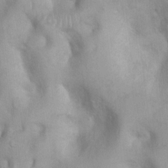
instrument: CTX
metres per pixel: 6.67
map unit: Ht
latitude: 3.3859
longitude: -26.4979
